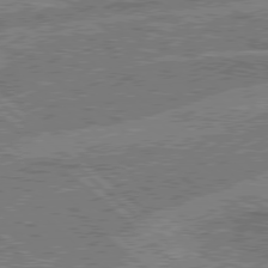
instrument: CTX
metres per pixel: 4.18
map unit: Hpe
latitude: 78.4412
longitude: -159.2159
